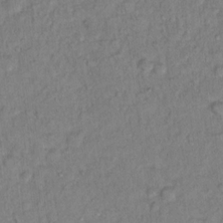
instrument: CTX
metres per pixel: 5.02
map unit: Hto
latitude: 13.4049
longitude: -37.4238
